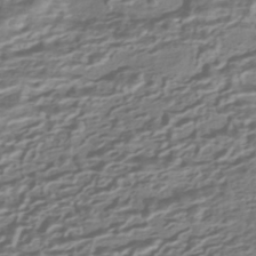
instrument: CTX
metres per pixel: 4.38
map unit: HNhu
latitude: -42.5951
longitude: 100.3873
